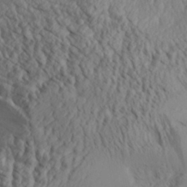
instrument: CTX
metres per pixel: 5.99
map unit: Aa
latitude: 30.3468
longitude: -133.5182
